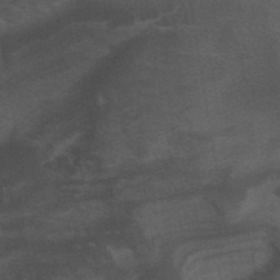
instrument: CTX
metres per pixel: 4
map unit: ANa
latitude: 39.7450
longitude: 29.1809
